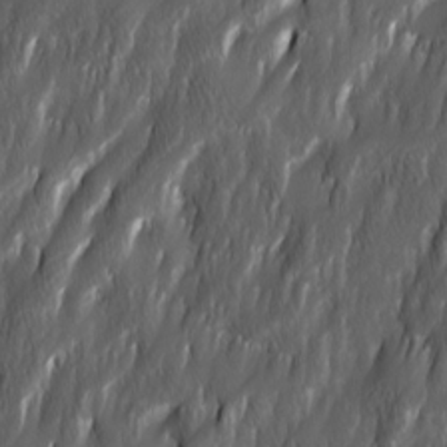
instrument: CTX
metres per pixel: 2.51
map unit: Ave
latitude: 15.9151
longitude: -135.3292
